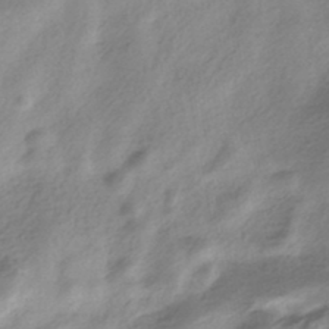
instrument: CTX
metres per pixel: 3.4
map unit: HNhu
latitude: -40.2550
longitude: 93.4076
